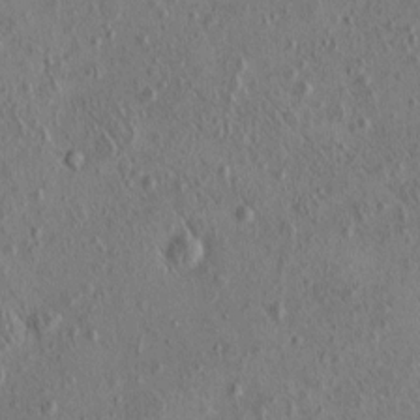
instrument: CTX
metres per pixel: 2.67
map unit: eHh
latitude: -0.4818
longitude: 18.3873
